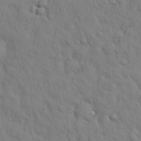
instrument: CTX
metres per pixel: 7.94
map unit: Nhu
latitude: 28.7813
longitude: -68.7624
